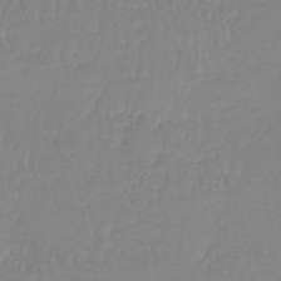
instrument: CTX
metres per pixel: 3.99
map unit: lHb
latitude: -40.4251
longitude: 67.2187
